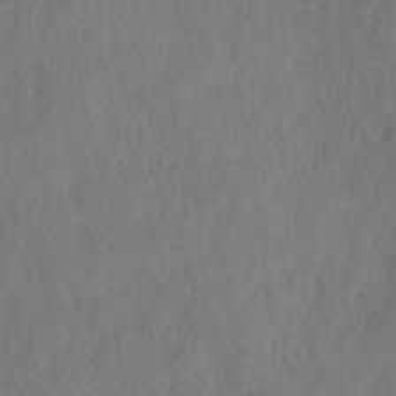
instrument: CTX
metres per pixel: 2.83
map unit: HNhu
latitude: -27.9745
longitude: 73.7666
